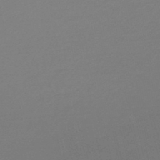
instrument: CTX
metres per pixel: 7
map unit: lHb
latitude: -47.2187
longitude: 66.6896
